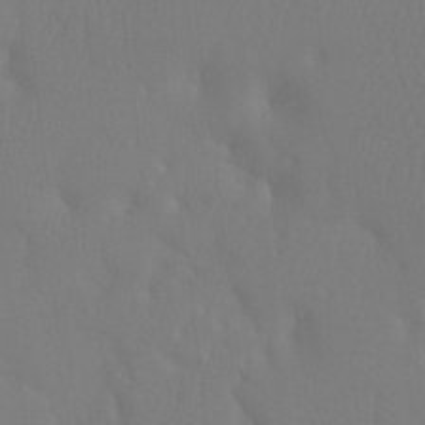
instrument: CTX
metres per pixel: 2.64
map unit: Ht
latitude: -9.8800
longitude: -33.7450
